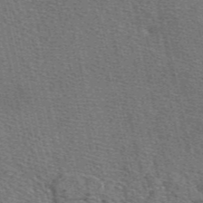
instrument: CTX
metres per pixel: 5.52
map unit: eAb
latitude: 48.4034
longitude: 105.9745
